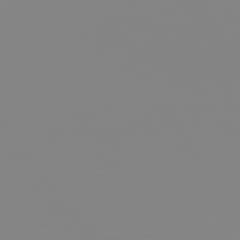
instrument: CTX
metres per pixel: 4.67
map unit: Hpe
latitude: 74.2523
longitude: -126.6113
